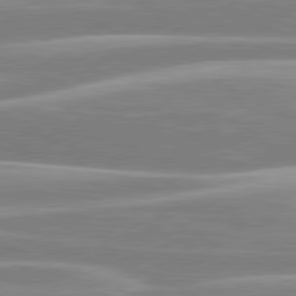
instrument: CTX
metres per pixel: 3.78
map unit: lApd
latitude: 80.4790
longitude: -130.3468
